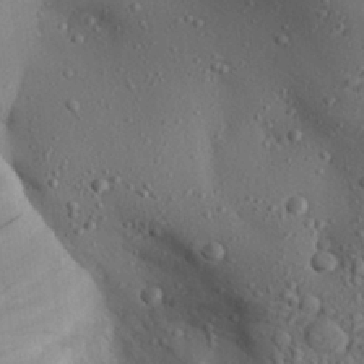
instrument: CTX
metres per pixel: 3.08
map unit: Aa
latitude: 28.3845
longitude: -131.5749
